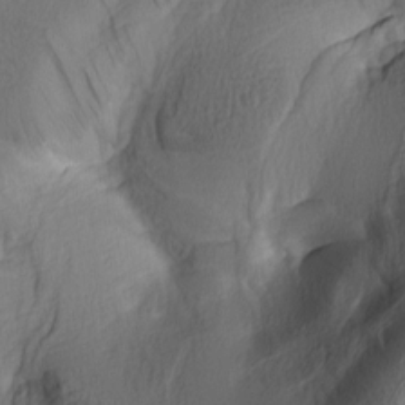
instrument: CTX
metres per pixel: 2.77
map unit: lAa
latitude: 4.6113
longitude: -113.8016
